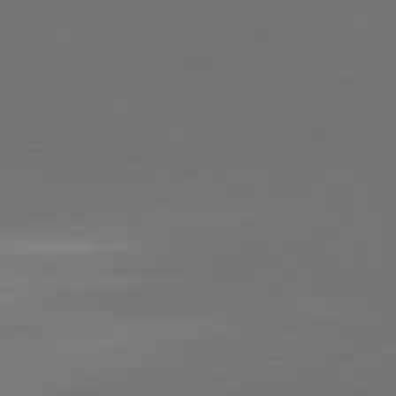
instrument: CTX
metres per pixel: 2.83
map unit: Ap
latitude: -81.6911
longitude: -85.1403
